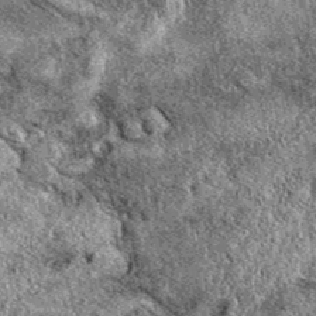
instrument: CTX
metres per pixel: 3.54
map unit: eAb
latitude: 39.1025
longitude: 110.5196
